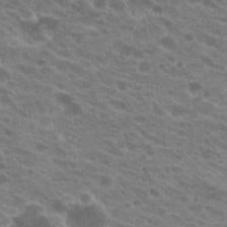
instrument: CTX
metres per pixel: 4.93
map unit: Hto
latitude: 21.8017
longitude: -38.3467
